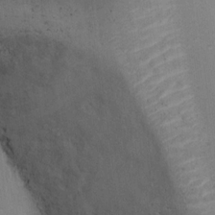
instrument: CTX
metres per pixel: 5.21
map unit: Ht
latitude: 13.0081
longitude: -41.1214
